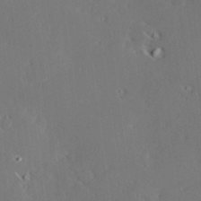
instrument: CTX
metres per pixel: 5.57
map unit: Hve
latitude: 26.9514
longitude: -94.4790
